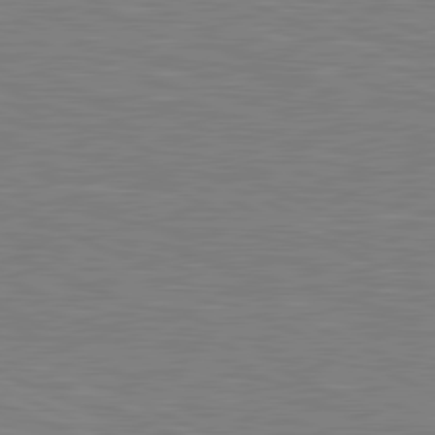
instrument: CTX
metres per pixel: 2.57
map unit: lApd
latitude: 81.1592
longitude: -170.6490
